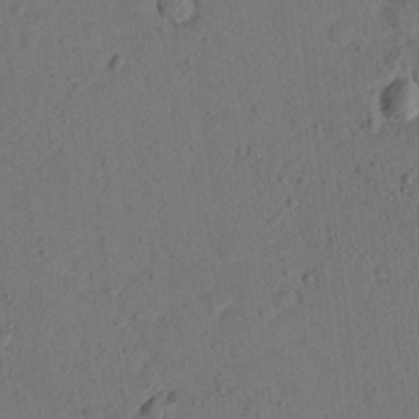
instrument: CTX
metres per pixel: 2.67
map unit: lHvf
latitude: 14.2901
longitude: 178.2550
